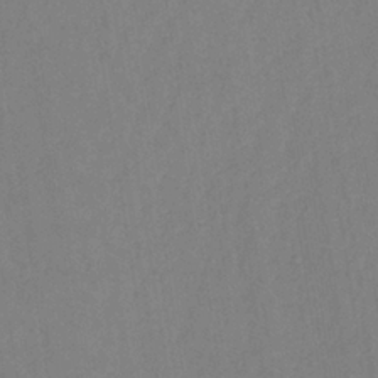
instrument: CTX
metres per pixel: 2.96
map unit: lHb
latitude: -35.1998
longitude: 63.8989
